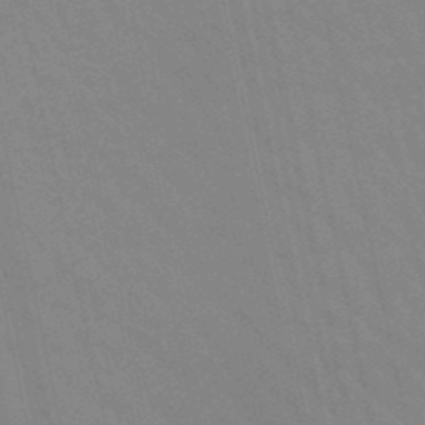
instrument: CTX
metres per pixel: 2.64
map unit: lHb
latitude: -48.6897
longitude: 75.4455
